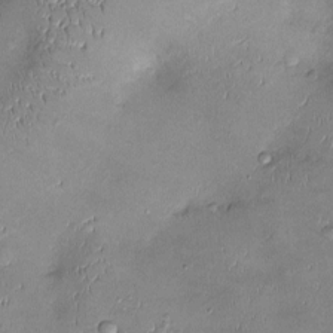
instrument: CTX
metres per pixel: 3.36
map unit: Ht
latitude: -4.1416
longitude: -14.1578
